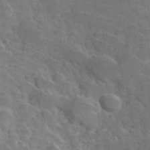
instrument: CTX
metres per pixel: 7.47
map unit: Hve
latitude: 31.5938
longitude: 151.6533
